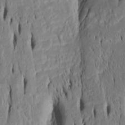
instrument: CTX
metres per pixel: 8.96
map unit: Htu
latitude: -5.1431
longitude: 150.8219
